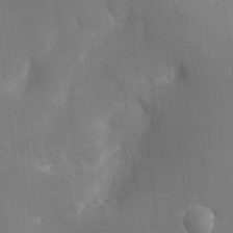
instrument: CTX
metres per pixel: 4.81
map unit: eHh
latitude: -22.4629
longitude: 15.3510
